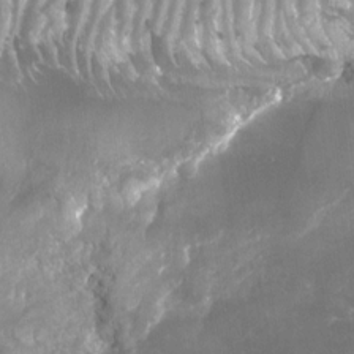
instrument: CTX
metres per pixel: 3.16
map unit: Nhu
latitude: -29.4266
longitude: -64.0633
